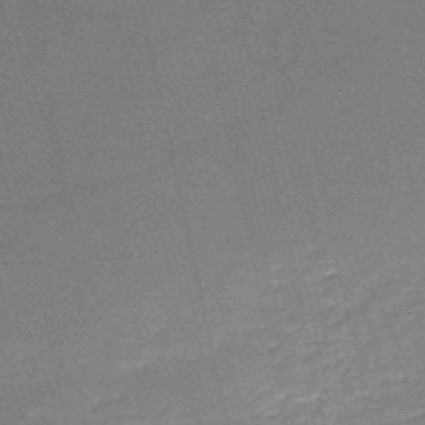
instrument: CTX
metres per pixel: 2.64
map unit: HNb
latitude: -51.5588
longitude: -41.0647
